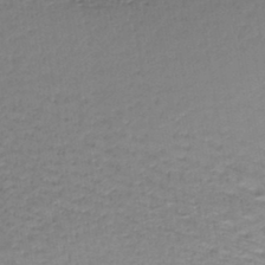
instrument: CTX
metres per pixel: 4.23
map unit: lHb
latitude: -43.3509
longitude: 59.1242
